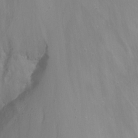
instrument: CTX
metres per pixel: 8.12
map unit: Nhu
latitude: -15.7667
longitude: -52.3656
